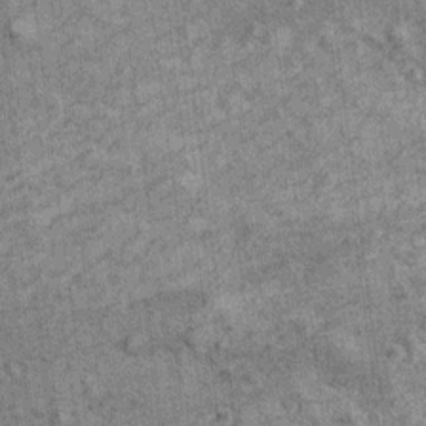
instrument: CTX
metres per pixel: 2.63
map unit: Ht
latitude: 11.2915
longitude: -38.4601
